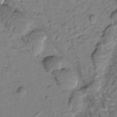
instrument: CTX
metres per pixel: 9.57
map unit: Htu
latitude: -1.9367
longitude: 173.2376
